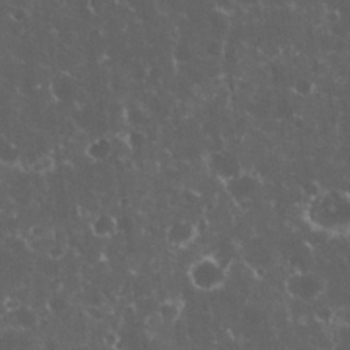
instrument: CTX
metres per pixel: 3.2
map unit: eHh
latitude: 33.5182
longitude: -61.8772
